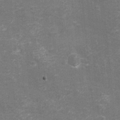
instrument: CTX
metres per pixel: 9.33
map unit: eHh
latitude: -3.6721
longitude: -75.5560
